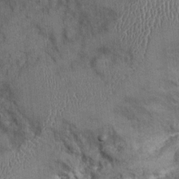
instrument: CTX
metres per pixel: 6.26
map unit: Ht
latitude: -1.9745
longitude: -13.8017
